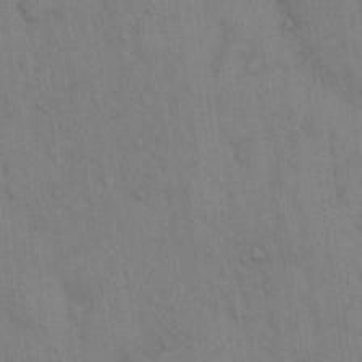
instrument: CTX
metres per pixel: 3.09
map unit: Hto
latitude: 13.3482
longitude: -61.3859
